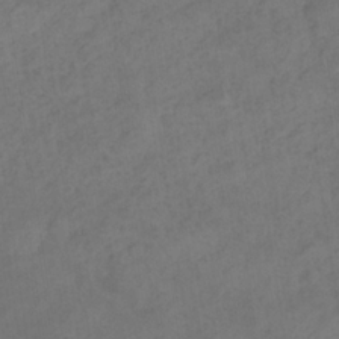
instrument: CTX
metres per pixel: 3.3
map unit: eHb
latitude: -32.8219
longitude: 72.6140
